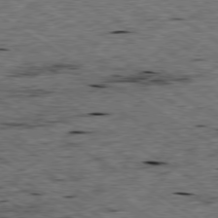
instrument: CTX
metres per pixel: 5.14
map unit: Ap
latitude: -79.6155
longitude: -79.8395
